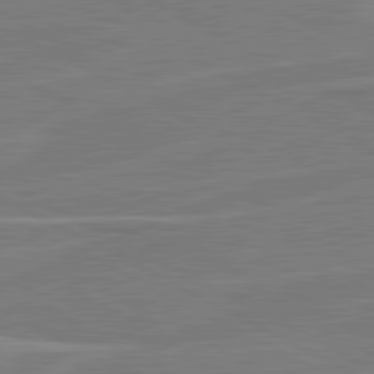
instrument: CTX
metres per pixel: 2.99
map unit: lApd
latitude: 80.9514
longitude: 121.4454
